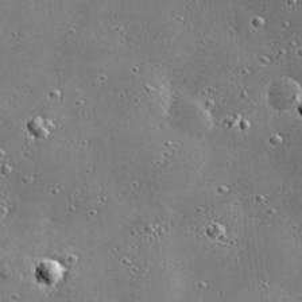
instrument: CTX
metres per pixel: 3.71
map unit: Hve
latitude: 28.8380
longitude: -92.8002
